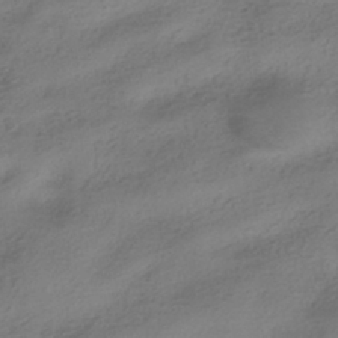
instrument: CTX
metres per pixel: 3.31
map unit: HNhu
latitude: -40.2928
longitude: 97.9367
